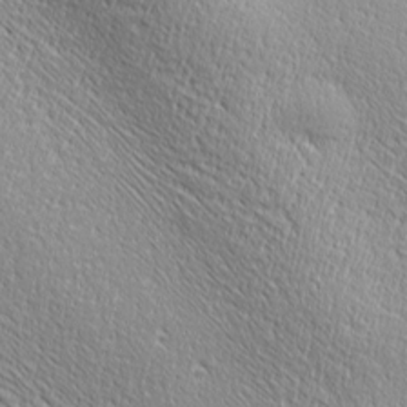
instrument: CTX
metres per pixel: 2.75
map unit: Ave
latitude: 20.5357
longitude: -137.1970
